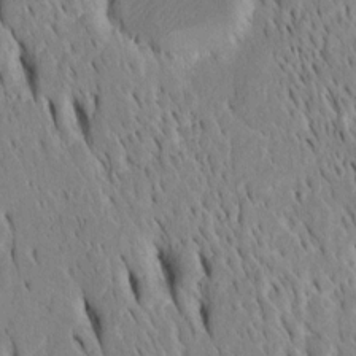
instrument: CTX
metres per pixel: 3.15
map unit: Htu
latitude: -4.0094
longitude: 151.2942
